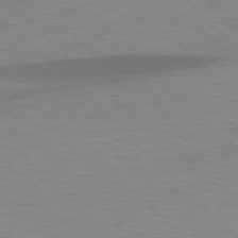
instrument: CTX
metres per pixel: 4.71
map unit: lApd
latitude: 77.8205
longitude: -59.7450
